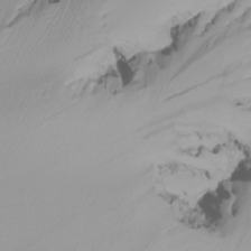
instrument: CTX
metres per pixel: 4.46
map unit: Nhu
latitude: -5.3131
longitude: -94.4034
